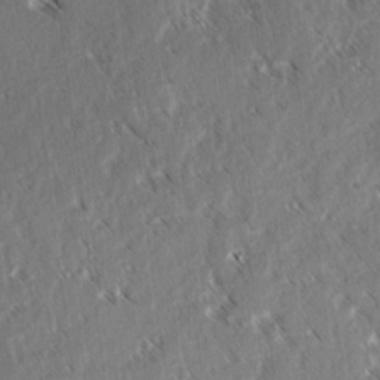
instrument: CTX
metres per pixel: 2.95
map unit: lAvf
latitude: 3.8016
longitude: -105.8962
